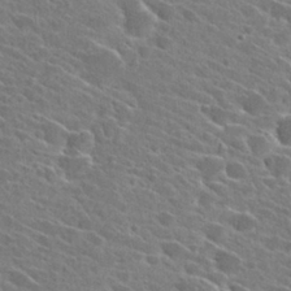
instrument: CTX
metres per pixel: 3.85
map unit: Hto
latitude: 26.7624
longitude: -42.6680
